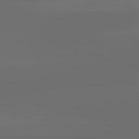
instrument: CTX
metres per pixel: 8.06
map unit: lApd
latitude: 83.3481
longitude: -129.3670
